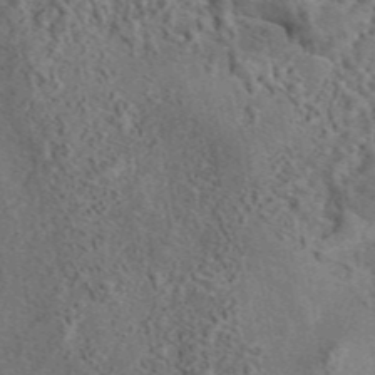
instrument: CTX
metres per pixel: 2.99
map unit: eAb
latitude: 43.9339
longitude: 115.5021
